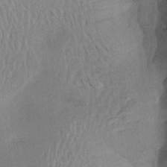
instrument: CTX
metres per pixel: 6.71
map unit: Aa
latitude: 19.7638
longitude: -144.4790
